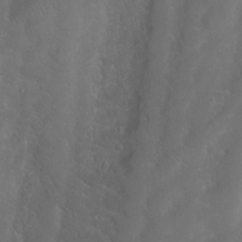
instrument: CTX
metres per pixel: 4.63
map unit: Ht
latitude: 0.4223
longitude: -37.3104
